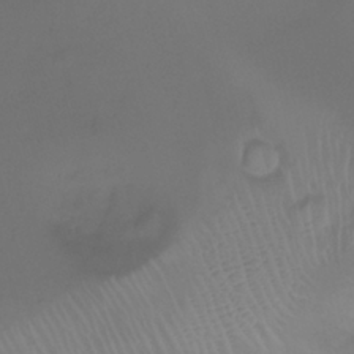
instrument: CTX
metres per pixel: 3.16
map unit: Ht
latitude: -1.3321
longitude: -19.5371
